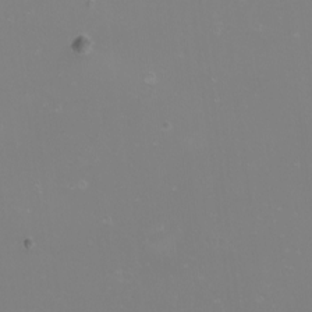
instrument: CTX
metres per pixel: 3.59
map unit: Nhu
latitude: -8.6896
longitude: -81.5749
